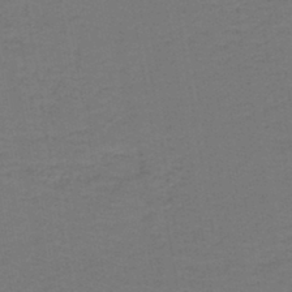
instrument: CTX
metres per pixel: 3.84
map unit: lHb
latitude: -43.0486
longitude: 53.7477
